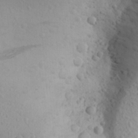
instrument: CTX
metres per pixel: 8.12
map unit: Aa
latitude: 25.1214
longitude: -146.5924
